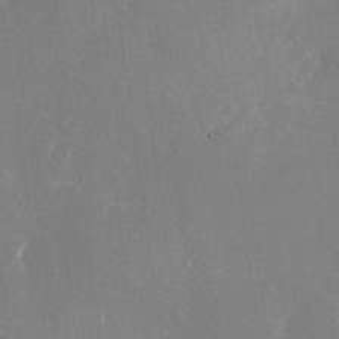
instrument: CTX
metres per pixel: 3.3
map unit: Nhu
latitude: -25.9178
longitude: -71.8772
